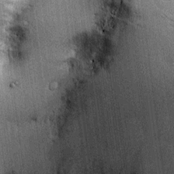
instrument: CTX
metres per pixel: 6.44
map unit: Ht
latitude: -3.1242
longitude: -12.6680
